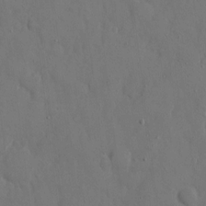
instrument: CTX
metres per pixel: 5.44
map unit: eHh
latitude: 7.3482
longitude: -68.4412
